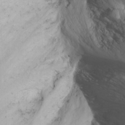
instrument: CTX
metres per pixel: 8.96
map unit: Nhu
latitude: -7.1620
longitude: -65.0080
